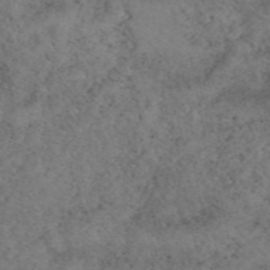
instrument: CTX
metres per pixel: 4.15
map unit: eAb
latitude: 49.8205
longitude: 108.5007
